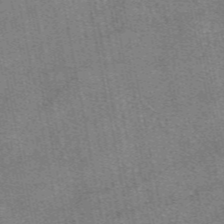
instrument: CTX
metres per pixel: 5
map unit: eAb
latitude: 48.6302
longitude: 108.2739
